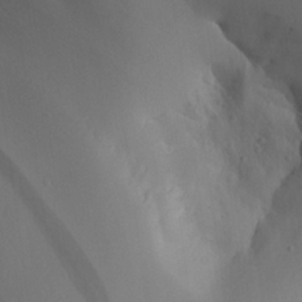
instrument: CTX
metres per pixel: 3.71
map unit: Aa
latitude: 25.4804
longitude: -131.3293
